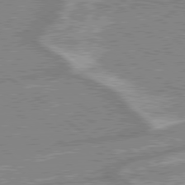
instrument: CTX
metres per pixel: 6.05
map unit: lApd
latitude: 79.1026
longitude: -168.0822
